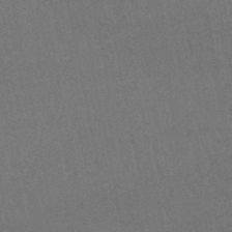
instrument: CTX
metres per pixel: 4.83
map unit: lHb
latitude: -47.9556
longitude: 62.5951
